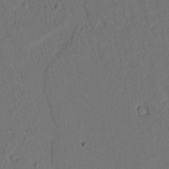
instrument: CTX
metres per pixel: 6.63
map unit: lAvf
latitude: 8.4223
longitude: 166.4818
